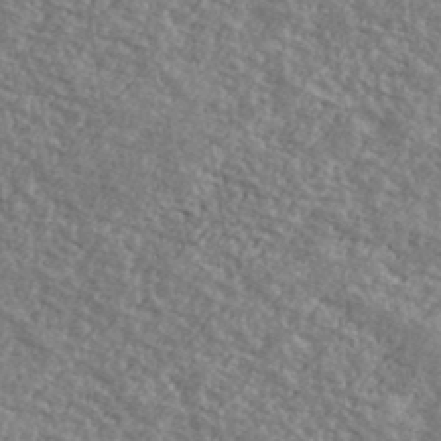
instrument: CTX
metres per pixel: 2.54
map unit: Ave
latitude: 39.9339
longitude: -111.0648
